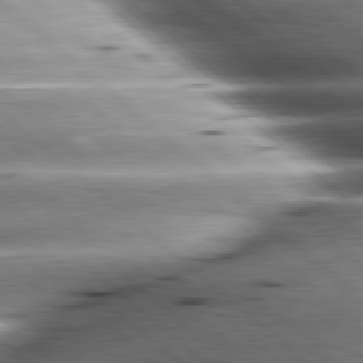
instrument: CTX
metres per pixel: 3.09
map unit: lApd
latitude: 80.3089
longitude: -142.8569
